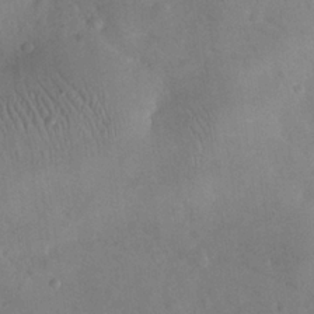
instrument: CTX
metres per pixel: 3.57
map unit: eHh
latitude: 25.6882
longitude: -66.4223
